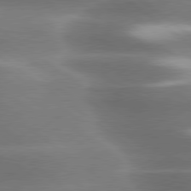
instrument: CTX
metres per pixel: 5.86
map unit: lApd
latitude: 79.8017
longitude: -118.6679
